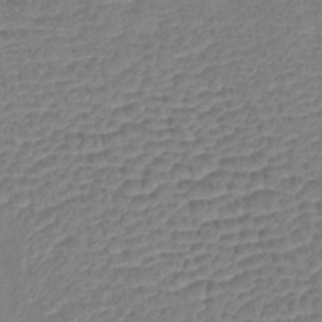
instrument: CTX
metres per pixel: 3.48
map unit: lHb
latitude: -42.4440
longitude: 78.4062
